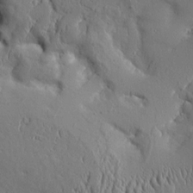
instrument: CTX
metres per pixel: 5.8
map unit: Aa
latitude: 9.6694
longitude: -130.0822
